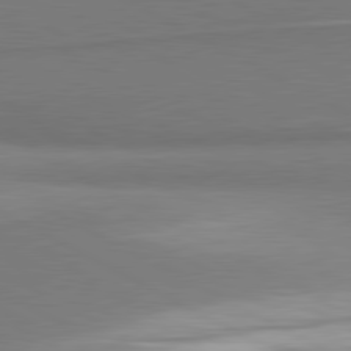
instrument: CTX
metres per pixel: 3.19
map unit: lApd
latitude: 80.7624
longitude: 167.9556
